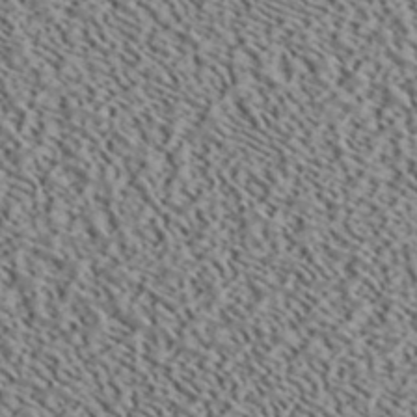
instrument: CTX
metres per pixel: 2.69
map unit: ANa
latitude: 40.3278
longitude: 30.3495
